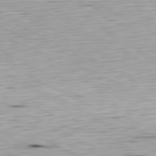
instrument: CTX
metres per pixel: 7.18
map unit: Ap
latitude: -81.1242
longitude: -70.8191
